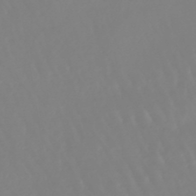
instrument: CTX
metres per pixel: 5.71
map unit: lHb
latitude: -45.4265
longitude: 79.4265
